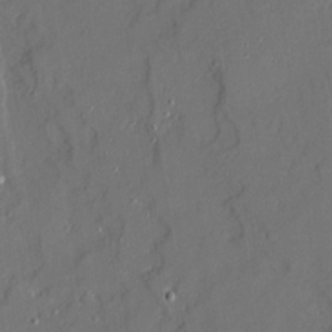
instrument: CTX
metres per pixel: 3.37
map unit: Ave
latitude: 20.8569
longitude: -128.4790
